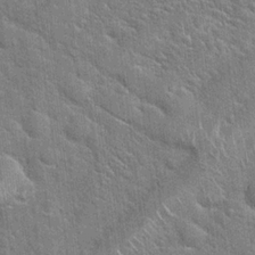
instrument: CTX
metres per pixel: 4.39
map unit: Hto
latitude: 20.2712
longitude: -52.1767
